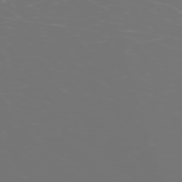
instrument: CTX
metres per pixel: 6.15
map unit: Hpe
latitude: -74.3496
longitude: 6.8219
